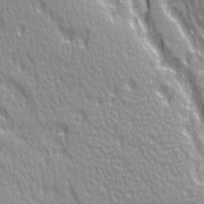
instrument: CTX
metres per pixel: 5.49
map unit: Ave
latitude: 21.4049
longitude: -135.4993
